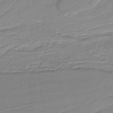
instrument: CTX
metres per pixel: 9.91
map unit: lHb
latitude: -36.1227
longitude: 59.0297
